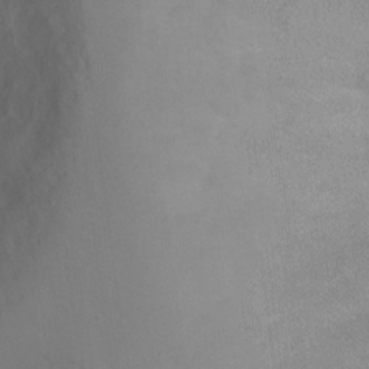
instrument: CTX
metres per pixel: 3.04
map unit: Ht
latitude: -1.1243
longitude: -33.5560
